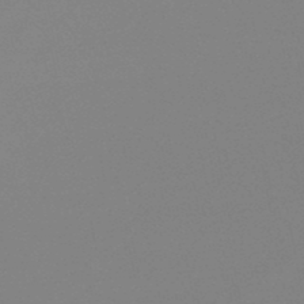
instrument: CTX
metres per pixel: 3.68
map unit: lHb
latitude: -48.2173
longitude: 69.3887
